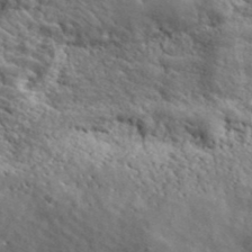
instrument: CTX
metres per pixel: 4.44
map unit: lHvf
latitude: 40.5923
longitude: -86.8002
